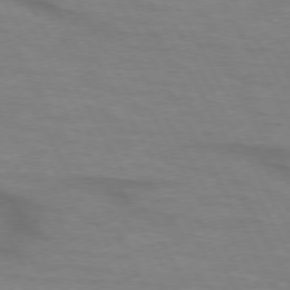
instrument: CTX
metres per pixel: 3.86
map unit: lApd
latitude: 73.9717
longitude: -65.1214
